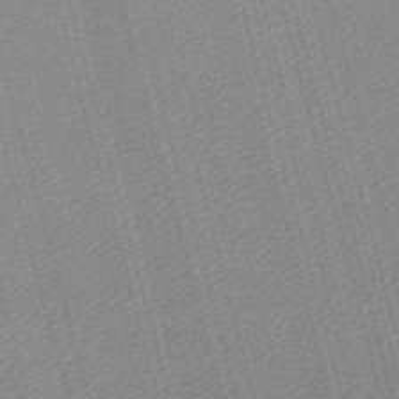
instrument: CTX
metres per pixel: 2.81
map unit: lHb
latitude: -47.1431
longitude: 59.2942
